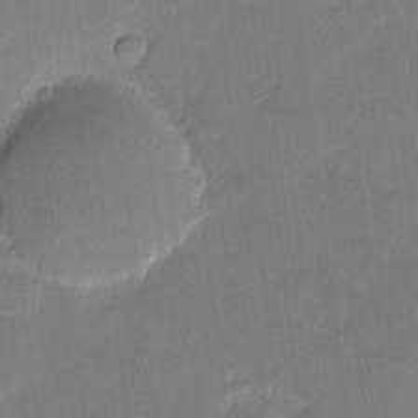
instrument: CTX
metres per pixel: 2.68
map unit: eHh
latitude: -1.6533
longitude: -83.4804
